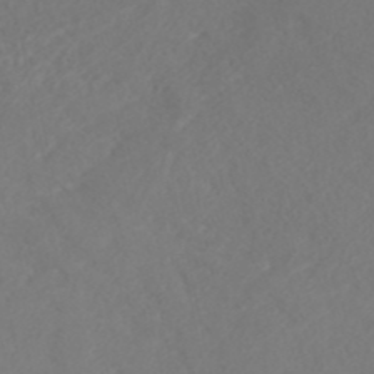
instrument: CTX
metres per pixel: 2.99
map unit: ANa
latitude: 41.0080
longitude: 26.0283
